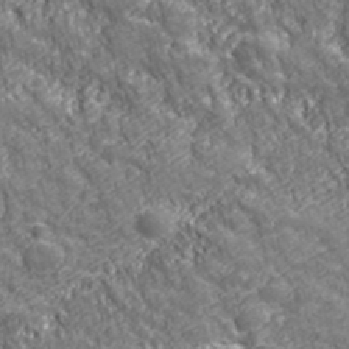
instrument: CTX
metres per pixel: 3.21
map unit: eHh
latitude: 42.7624
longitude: -91.4804
